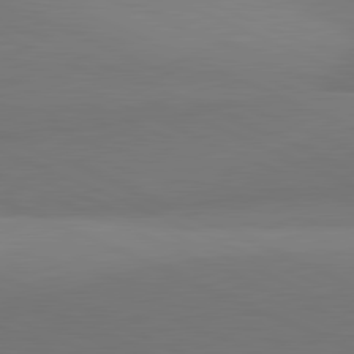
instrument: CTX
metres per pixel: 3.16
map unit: lApd
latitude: 81.8016
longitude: 144.5952
